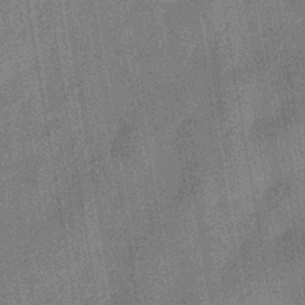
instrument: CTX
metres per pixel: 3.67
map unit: eHb
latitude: -34.6518
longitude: 80.6330
